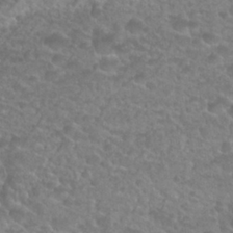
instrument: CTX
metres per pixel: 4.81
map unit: Nhu
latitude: 27.3860
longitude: -52.8758
